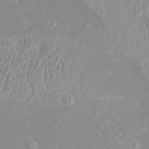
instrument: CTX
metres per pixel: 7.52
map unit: eHh
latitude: -4.6896
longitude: -74.4979
